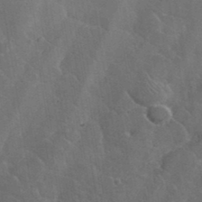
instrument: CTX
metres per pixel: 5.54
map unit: lHvf
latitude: 36.9325
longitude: -91.4993
